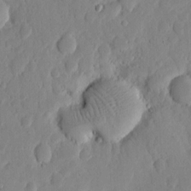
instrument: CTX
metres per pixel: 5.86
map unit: eHh
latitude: 5.9906
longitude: -70.5546
